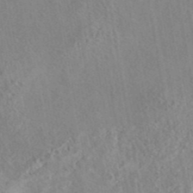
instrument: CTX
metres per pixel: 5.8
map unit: eAb
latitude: 42.2145
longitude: 109.5021
